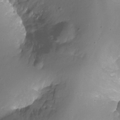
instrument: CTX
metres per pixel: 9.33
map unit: Ht
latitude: -10.9920
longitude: -35.6694
